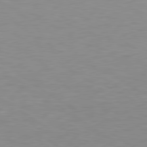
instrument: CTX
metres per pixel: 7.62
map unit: lApd
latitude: 79.2159
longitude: -95.3482
